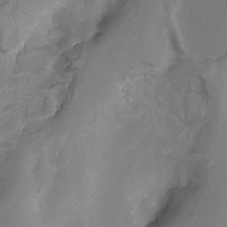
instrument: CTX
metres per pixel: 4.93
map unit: Nhu
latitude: -9.5210
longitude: -77.2537
